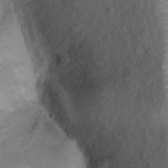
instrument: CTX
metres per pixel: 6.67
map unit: Ht
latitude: 12.3467
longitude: -39.5560
